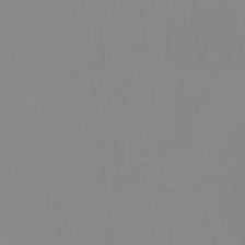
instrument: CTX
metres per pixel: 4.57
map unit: eHh
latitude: -5.3887
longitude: -82.8569
